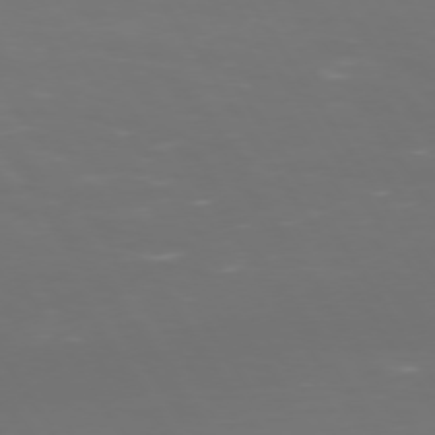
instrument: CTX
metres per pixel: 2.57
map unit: Hpe
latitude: 73.2159
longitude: -127.0459
